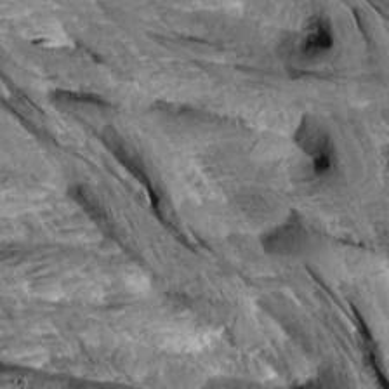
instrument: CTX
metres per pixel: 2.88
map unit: Aa
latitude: 8.0255
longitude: -132.8569
